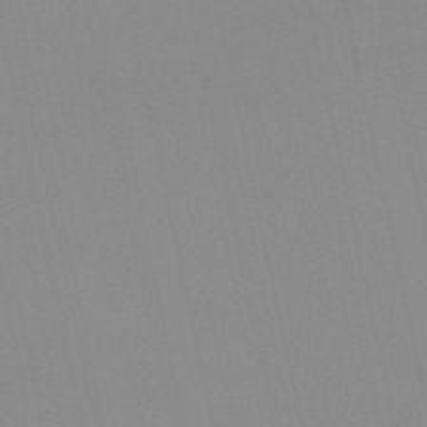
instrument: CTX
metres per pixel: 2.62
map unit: Nve
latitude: -57.4076
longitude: 60.4629
